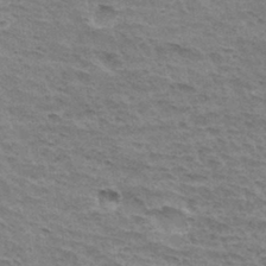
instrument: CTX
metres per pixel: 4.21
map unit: Hto
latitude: 33.8772
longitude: -45.3481
